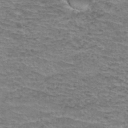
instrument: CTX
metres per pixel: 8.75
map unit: Hto
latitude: 36.6302
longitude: -43.2915
